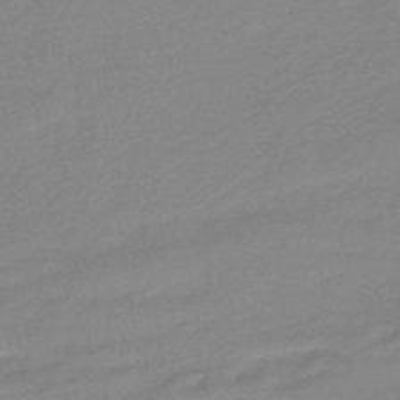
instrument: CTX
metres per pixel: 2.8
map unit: eHb
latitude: -44.9920
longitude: 89.7855
